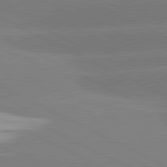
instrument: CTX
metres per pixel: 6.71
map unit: lApd
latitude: 81.3482
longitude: -153.7072
